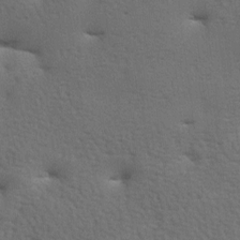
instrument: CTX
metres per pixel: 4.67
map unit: lAa
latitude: -7.9745
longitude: -125.3293
